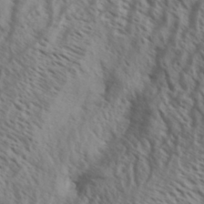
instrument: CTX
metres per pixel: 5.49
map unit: Aa
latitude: 33.7261
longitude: -139.0269
